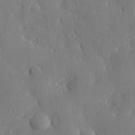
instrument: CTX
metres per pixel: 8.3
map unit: eHh
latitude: 29.2726
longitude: -80.6679
